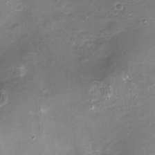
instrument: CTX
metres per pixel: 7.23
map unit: Nhu
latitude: -17.3888
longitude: -56.8568
